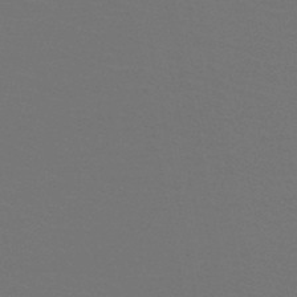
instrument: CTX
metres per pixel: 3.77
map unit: HNb
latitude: -47.4643
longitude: -44.1200
